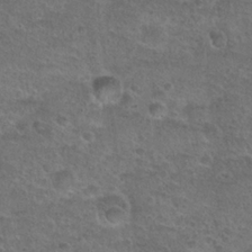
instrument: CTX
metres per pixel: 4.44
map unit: Hto
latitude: 23.5938
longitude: -49.4048
